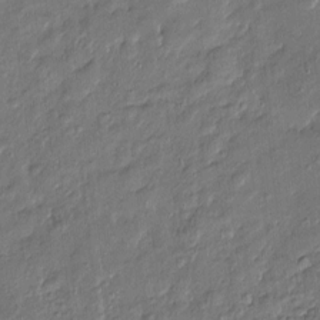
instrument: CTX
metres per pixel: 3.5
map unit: Htu
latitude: -7.9367
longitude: 176.7085
